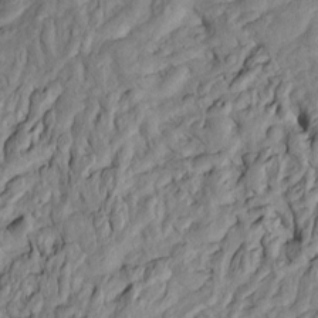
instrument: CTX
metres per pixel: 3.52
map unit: Htu
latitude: -6.2928
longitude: 153.3698
